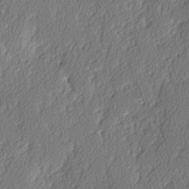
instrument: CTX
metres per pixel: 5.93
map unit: lAvf
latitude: -3.8800
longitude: -107.9528
